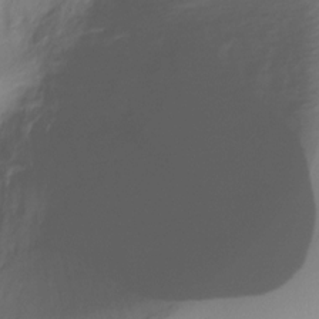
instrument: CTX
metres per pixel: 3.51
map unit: Ht
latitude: -16.6141
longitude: -45.2159
